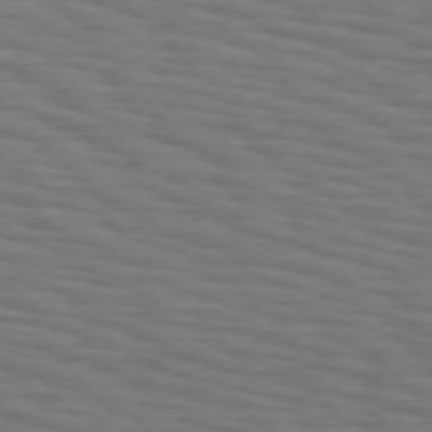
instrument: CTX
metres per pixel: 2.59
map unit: Hpe
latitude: 75.4238
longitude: -132.5357
